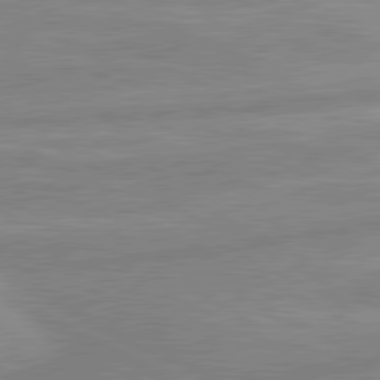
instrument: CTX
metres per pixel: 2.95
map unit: lApd
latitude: 80.6490
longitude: -169.4427
